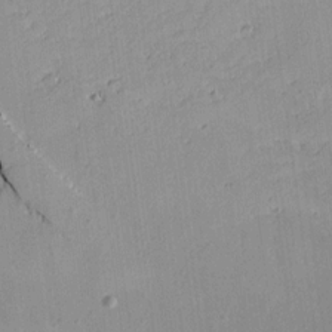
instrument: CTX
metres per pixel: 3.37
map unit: lAvf
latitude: 16.1200
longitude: -127.3104
